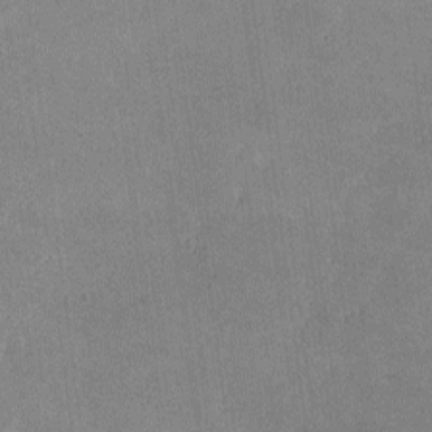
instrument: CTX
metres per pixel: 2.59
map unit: lHvf
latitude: -10.0850
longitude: -100.9325
